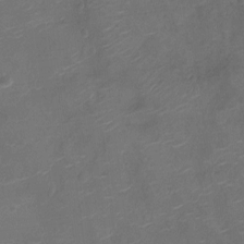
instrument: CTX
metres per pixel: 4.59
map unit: Nhu
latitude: -10.7652
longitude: -20.6869
